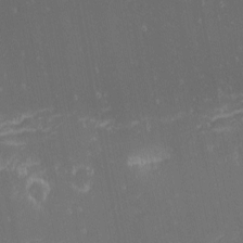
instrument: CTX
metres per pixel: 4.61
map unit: eHh
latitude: -1.9179
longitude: -81.1592
